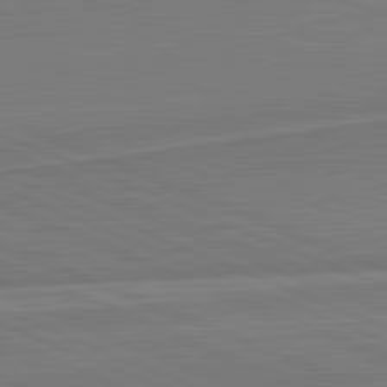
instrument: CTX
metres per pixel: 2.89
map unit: lApd
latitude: 82.1199
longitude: 141.9556
